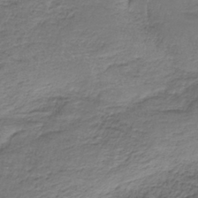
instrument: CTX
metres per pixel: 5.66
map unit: HNb
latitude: -35.6911
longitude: 58.5384
